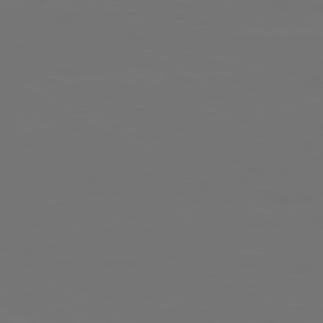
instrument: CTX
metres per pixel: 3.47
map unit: Ap
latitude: -80.5952
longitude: -59.9150
